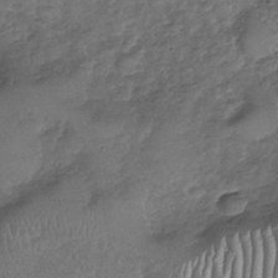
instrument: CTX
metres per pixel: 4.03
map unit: Nhu
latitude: -30.6140
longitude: -60.5734
